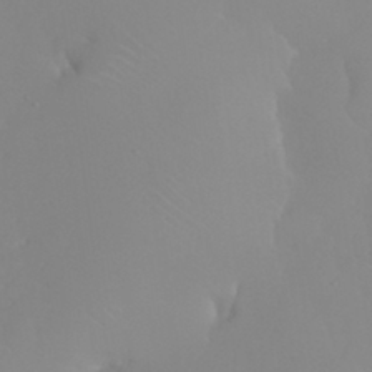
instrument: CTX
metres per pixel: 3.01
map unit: Nhu
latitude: 30.9514
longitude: -57.5938
